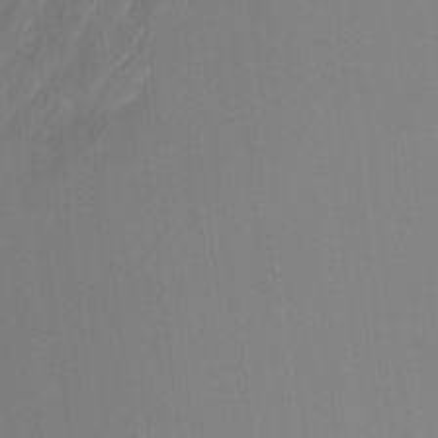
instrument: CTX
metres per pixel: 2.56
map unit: Nhu
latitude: -15.7667
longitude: -56.9891
